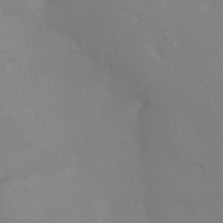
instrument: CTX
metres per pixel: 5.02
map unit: Ht
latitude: -4.1039
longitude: -25.9339
